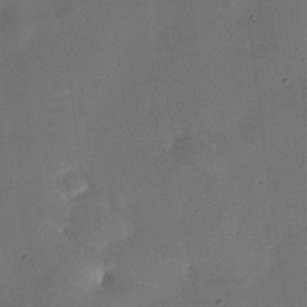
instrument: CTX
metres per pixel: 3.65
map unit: Nhu
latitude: 25.5182
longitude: -71.3859
